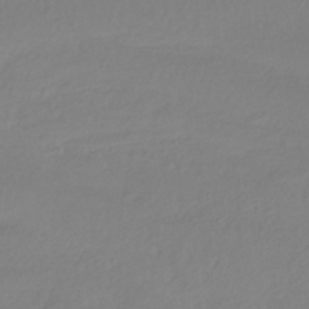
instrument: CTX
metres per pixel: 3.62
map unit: HNhu
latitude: -41.7477
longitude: 96.7652
